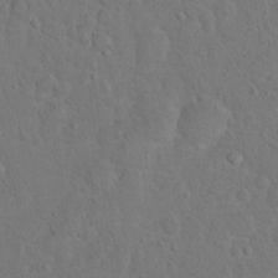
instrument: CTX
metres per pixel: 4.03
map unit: Hto
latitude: 10.4979
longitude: -35.8394
